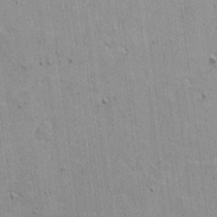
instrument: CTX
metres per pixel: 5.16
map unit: lAvf
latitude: 15.6694
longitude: -128.1011
